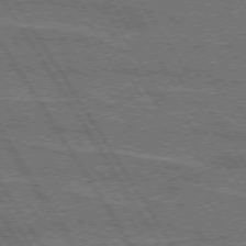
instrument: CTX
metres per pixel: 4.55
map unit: lApd
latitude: 73.9151
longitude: -55.9717
